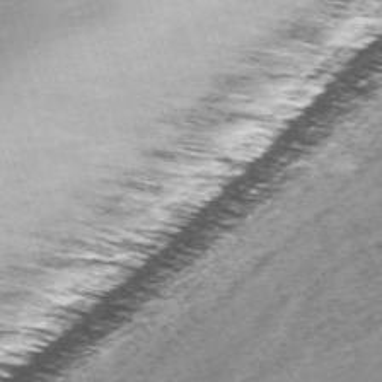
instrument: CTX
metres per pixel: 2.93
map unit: eHh
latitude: -62.7274
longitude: 53.6532
